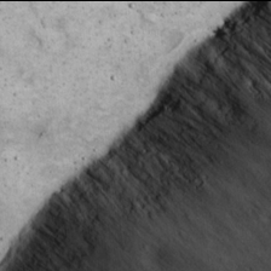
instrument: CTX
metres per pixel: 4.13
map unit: eHh
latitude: 21.9906
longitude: -65.6127
